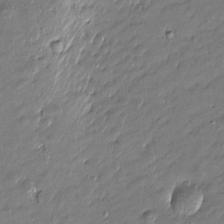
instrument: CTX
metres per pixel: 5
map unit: Htu
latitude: -6.5951
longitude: 177.0298
